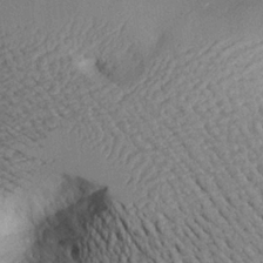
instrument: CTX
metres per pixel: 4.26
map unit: Aa
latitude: 25.8961
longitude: -129.4804
